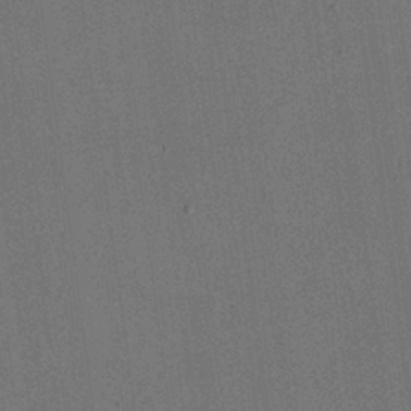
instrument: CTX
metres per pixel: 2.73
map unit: eHh
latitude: 19.2726
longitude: -68.7813
